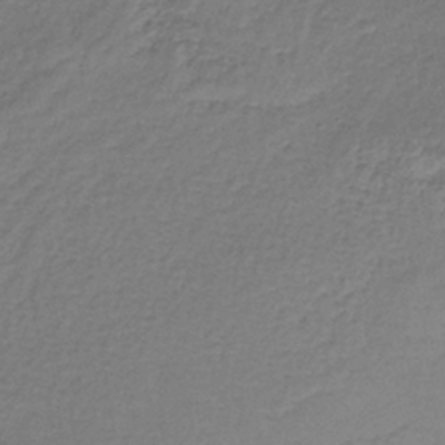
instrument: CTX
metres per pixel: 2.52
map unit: lHb
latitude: -37.2565
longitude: 61.3699
